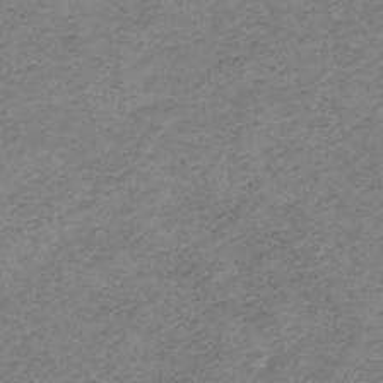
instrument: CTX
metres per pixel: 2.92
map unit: HNb
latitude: -34.5952
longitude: 56.8219
